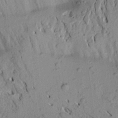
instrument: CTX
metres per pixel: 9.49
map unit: Aa
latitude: 20.5735
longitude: -149.4426
